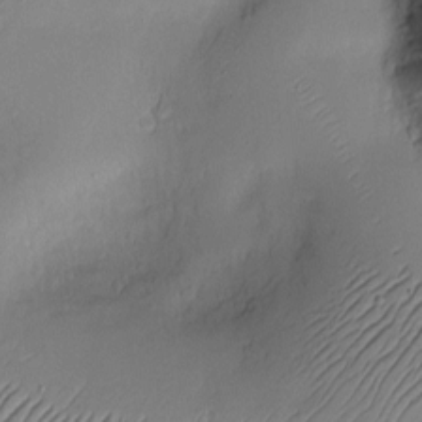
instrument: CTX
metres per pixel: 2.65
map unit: Nve
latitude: -10.4818
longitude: 173.2754
